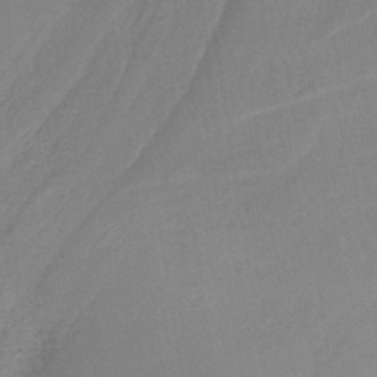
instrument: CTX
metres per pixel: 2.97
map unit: lHb
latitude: -37.4643
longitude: 58.3495
